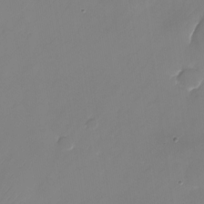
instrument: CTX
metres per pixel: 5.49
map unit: Nhu
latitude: -24.9353
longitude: -71.3481
